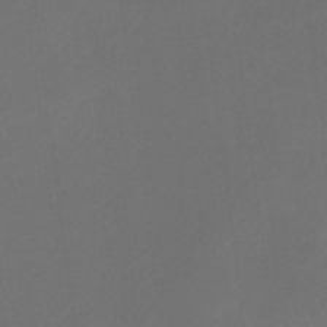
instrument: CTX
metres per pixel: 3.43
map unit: HNb
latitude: -31.3887
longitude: 63.9745
